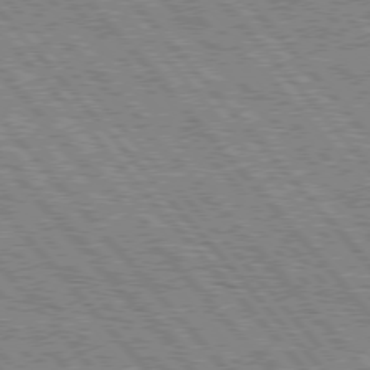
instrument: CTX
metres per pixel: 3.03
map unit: Hpe
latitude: 75.8394
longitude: -126.2145
